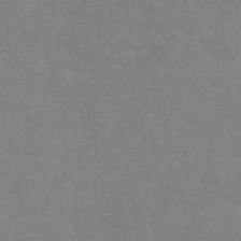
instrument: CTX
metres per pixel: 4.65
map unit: HNb
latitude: -54.5763
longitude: -38.1200
